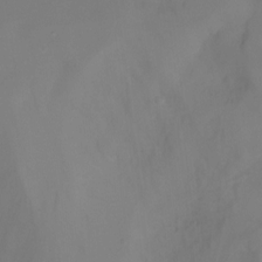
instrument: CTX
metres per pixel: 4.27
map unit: Nhu
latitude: -16.7275
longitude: -49.5560
